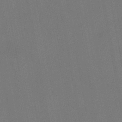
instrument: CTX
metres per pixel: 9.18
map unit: lHb
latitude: -47.5588
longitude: 71.7289
